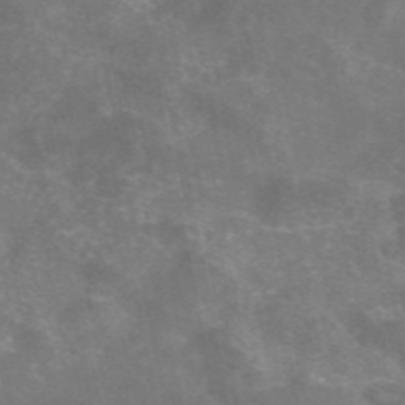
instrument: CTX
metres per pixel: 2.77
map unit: eAb
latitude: 46.5168
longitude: 124.5196
